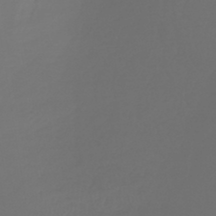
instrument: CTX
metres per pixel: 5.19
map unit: lHb
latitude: -43.2187
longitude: 67.5966
